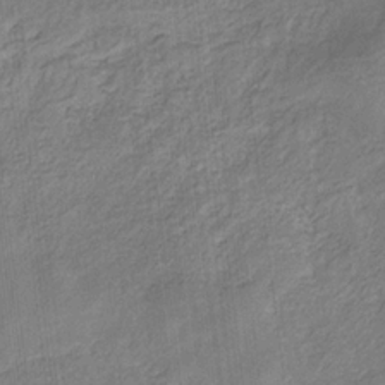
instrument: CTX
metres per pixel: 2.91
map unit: eHb
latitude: -30.0094
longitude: 66.1039
